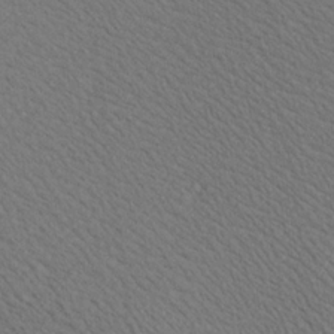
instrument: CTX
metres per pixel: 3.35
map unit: Ave
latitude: 21.2159
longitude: -139.4237
